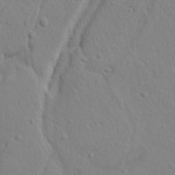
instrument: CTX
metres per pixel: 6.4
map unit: Ave
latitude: 18.2333
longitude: -133.2915
